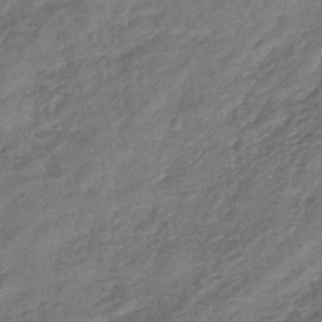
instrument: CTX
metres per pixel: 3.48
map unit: eHb
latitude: -43.3320
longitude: 84.1983
